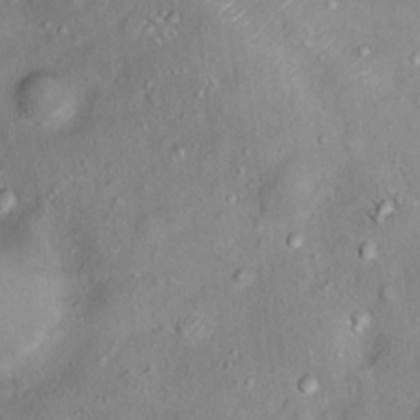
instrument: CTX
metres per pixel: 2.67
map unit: Ht
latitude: 14.1578
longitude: -40.9702
